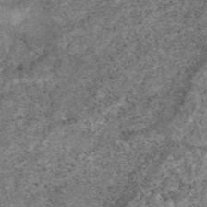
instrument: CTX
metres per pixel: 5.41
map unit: eAb
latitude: 48.6113
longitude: 122.1606
